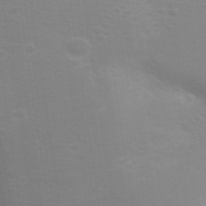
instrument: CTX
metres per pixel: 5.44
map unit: eHh
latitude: 31.3671
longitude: -58.2712
